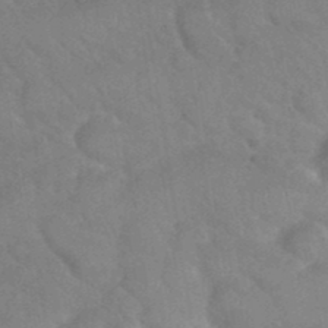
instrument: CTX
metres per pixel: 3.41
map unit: Nhu
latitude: 26.7435
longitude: -56.3467
